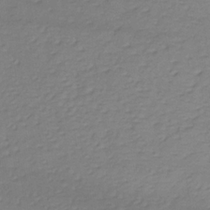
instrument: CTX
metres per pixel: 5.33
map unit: lHb
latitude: -34.9731
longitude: 72.2361
